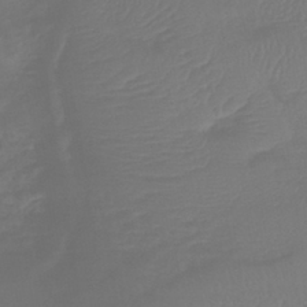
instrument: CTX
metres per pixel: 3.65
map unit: lHb
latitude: -42.4062
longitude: 81.2943
